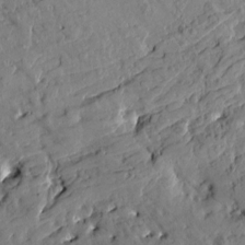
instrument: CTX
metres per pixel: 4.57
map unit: Htu
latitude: 0.8380
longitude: 179.7477
